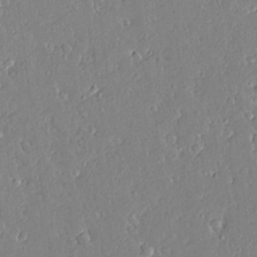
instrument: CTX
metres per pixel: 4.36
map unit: lAvf
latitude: 15.9717
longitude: -127.4804
